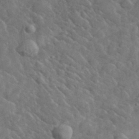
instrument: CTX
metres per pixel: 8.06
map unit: lHvf
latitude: 37.2348
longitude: -89.8962
